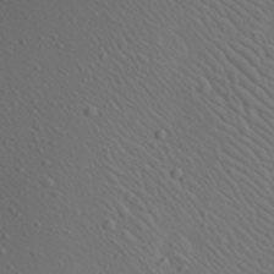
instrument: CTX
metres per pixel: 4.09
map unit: Aa
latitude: 23.1214
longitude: -138.3845
